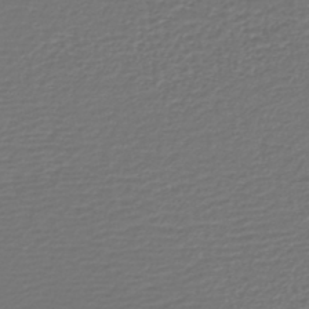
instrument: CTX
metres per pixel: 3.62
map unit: lHb
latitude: -42.7085
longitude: 77.0109
